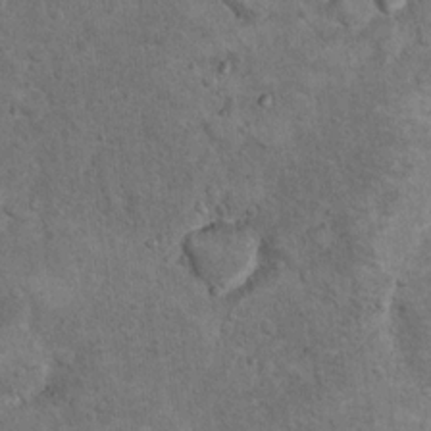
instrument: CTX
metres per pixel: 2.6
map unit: Hto
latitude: 10.3090
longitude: -36.1011
